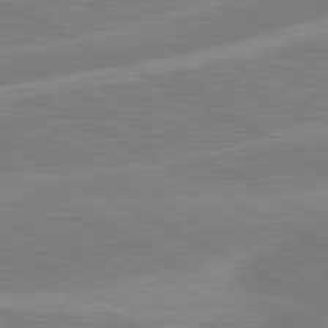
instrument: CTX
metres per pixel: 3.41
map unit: lApd
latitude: 81.1025
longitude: -168.1389
